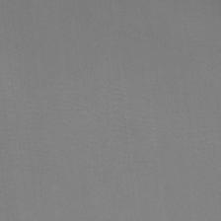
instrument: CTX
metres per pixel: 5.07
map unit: Hto
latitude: 0.5357
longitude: -33.6127
